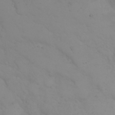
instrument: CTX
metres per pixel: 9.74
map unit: eHh
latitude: 25.3670
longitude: -64.4979
